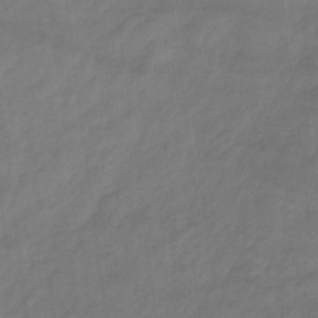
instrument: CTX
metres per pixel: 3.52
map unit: HNb
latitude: -33.3321
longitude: 64.4629
